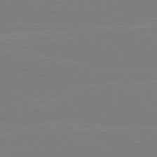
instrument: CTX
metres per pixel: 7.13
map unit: lApd
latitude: 80.3845
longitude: -127.7072
